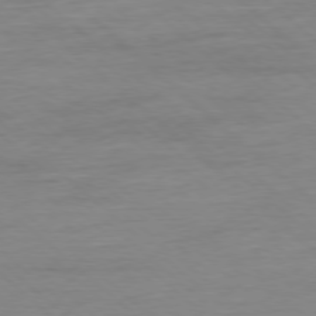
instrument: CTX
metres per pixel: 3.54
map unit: Ap
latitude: -78.1794
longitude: -97.7072
